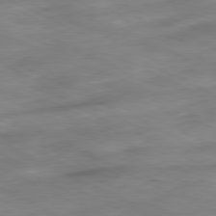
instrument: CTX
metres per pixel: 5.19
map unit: Ap
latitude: -81.2187
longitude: -82.7057
